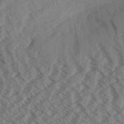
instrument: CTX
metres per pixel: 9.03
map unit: Aa
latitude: 31.9339
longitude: -139.0647
